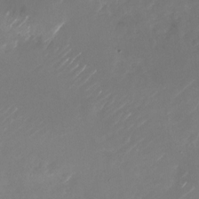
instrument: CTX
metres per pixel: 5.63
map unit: Nhu
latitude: -26.3117
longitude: -72.9703
